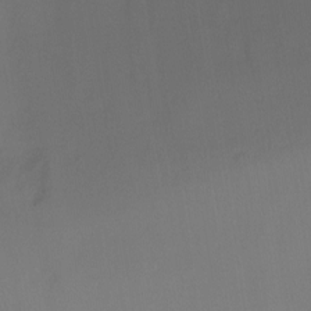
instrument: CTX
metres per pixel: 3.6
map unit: Ht
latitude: -8.3306
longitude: -30.0633
